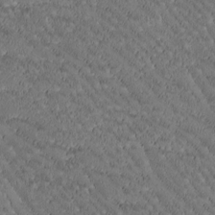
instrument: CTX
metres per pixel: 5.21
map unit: Htu
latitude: -2.6518
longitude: 176.3495
